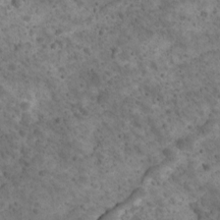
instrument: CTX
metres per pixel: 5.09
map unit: Ave
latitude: 10.8002
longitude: -105.4427
